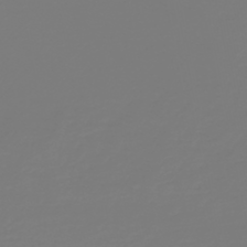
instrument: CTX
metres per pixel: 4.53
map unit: HNb
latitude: -45.5966
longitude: 51.7855
